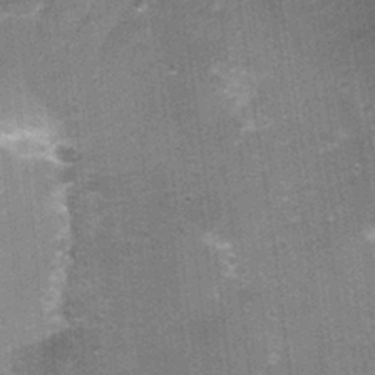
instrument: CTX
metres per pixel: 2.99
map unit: Nhu
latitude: 2.8191
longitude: -17.3859
